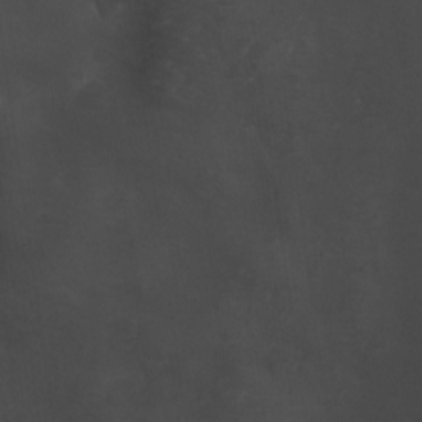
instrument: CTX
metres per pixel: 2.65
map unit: Htu
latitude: -6.5384
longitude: -67.7638
